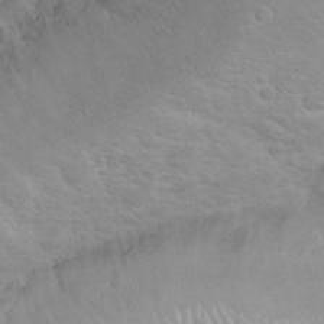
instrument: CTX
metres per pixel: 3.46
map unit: eHh
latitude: 32.0633
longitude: -61.8583
